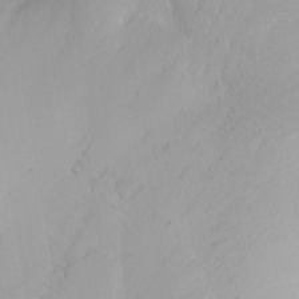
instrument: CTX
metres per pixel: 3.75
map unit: Nhu
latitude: -5.7288
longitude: -69.2537
